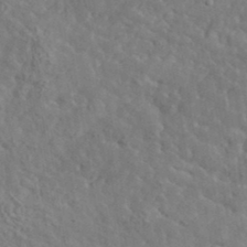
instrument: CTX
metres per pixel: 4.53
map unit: lHvf
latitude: 36.7624
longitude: -87.4237
